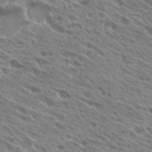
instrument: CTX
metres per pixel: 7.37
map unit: Hto
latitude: 25.4615
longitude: -40.5356
